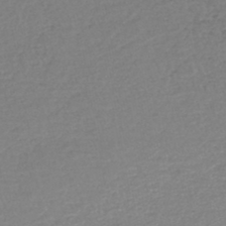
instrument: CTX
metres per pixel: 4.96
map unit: lHb
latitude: -45.0298
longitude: 58.8219
